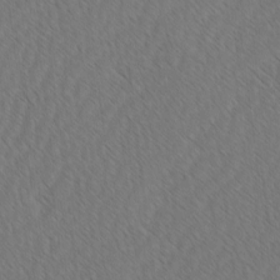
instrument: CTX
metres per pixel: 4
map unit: lAvf
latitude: -2.7652
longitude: -114.0822
